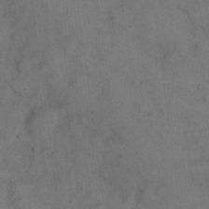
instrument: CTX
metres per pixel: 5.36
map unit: eHh
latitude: 18.7435
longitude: -64.7057
